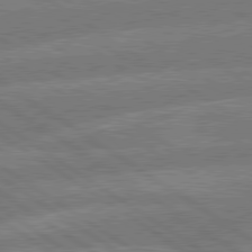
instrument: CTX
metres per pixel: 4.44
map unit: lApd
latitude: 79.8206
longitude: -161.5938
